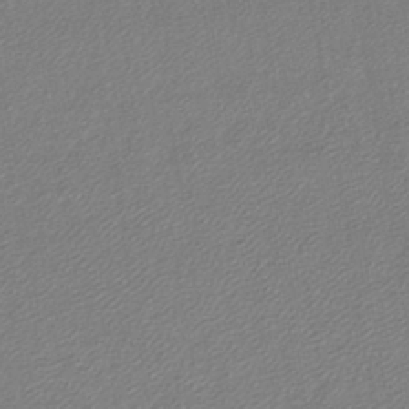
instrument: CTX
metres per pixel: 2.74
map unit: lHb
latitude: -41.2754
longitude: 62.3495
